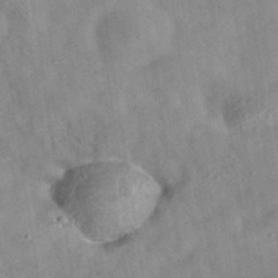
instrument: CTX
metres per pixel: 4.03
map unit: eAb
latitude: 35.1025
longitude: 108.2739
